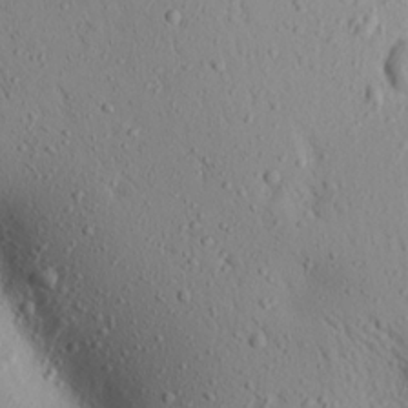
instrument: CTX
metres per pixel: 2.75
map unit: Aa
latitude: 17.3104
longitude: -148.1200
